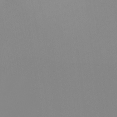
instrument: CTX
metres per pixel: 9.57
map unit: Nhu
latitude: -8.8975
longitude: -95.0648
